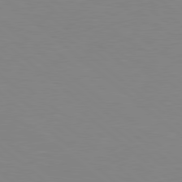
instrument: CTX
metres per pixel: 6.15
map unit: lApd
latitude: 79.1592
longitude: -176.1955
